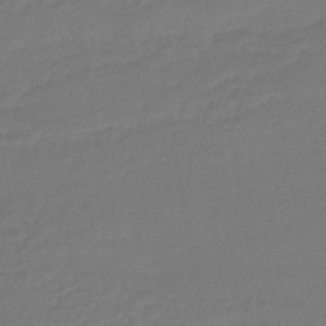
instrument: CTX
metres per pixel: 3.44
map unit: HNhu
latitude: -45.8800
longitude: 92.6141
